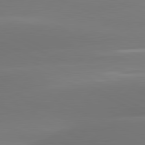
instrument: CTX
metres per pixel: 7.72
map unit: lApd
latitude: 81.4804
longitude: -160.6868
